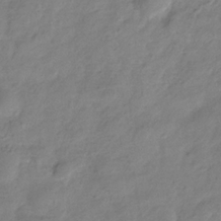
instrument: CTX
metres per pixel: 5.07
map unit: Hve
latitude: -32.8975
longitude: 90.8597
